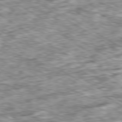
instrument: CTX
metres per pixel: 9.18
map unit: Ap
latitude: -80.4062
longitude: -90.9136
